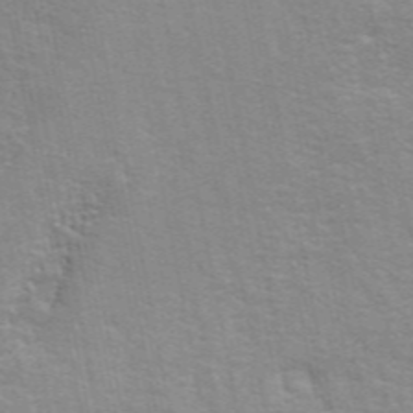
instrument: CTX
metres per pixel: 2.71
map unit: ANa
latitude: 48.0255
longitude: -76.8191
